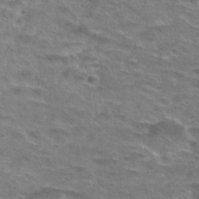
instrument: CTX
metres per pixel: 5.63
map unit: Hto
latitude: 29.0269
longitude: -47.6127
